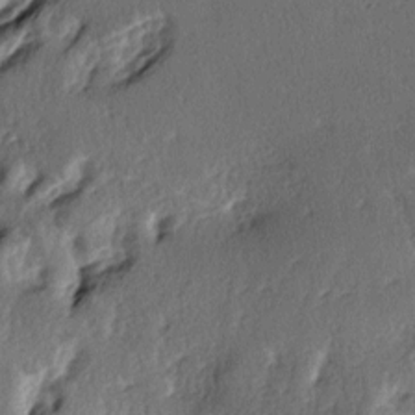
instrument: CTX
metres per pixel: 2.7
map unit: lAa
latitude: -6.1228
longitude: -124.4412
